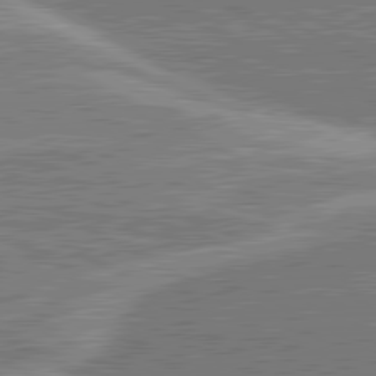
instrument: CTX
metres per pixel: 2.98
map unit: lApd
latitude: 81.1214
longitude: 142.5573
